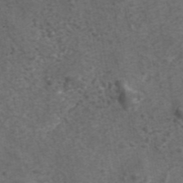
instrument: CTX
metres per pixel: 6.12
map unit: eAb
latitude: 43.5371
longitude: 105.8422
